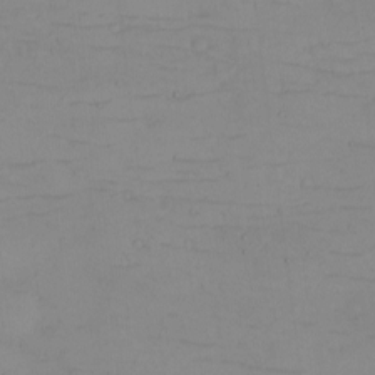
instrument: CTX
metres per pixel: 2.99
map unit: eHh
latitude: -5.3509
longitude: -80.9136
